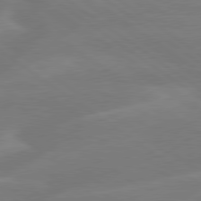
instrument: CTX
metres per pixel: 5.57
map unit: lApd
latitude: 79.5371
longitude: -141.8961
